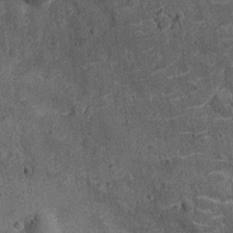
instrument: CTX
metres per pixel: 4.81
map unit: Ht
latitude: -12.3306
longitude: -21.3670
